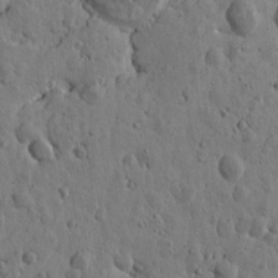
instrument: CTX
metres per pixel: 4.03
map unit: Htu
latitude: -0.5007
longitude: -177.9906
